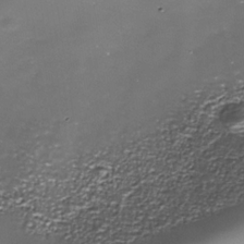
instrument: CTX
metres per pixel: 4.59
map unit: Nhe
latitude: -35.5588
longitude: -90.8380
